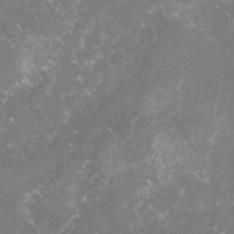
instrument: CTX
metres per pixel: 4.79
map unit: lHvf
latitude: -16.1795
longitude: -100.9892
